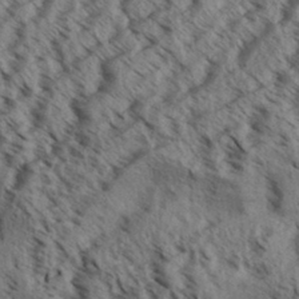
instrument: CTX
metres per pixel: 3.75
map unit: Aa
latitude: 31.3671
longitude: -137.7450
